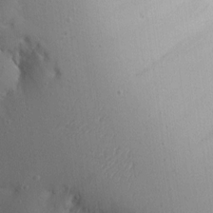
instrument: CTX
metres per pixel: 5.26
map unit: Aa
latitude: 13.8395
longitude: -142.6113
